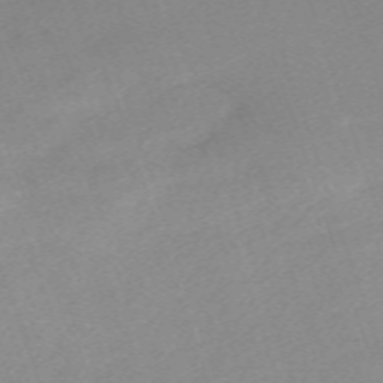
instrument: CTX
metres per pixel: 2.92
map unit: eHh
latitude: -64.0850
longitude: 50.5952
